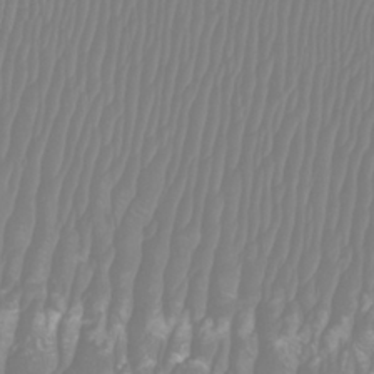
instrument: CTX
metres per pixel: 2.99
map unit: Htu
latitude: -8.2928
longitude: -74.8191
